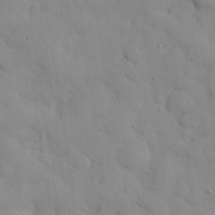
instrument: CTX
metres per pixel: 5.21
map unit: eHh
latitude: 27.8017
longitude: -75.5938
